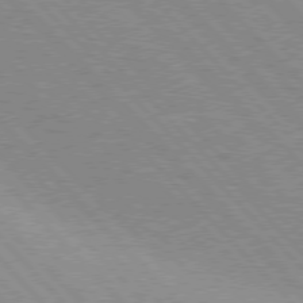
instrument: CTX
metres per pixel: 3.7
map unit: Hpe
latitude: 76.2333
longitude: -127.1403
